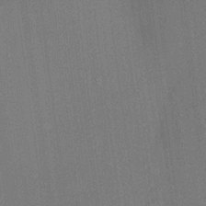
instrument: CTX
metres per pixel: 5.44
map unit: Aa
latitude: 21.1403
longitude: -140.8191
